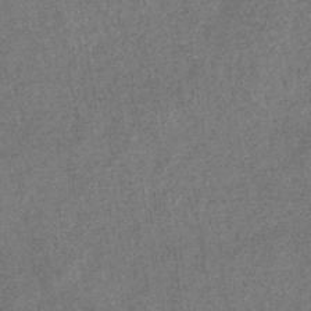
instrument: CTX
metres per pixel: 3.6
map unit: eHb
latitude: -35.9556
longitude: 78.5384
